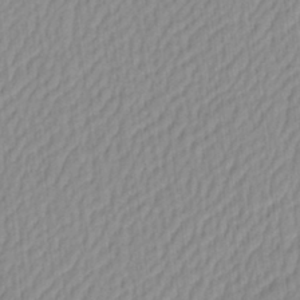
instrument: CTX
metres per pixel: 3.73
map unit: eHh
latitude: -4.1605
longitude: 15.1809
